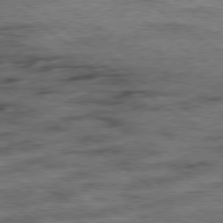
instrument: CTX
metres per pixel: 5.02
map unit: Ap
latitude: -80.0283
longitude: -50.6301
